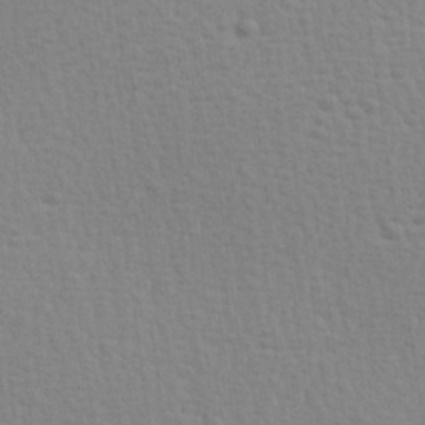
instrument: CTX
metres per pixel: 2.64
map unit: Hve
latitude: 25.8205
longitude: -93.9150
